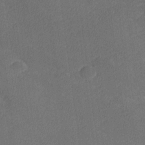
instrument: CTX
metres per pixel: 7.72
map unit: lHvf
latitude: 26.2145
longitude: 141.7100
